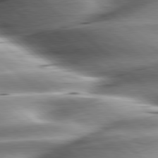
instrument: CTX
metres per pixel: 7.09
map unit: lApd
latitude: 80.0255
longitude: -143.1214
